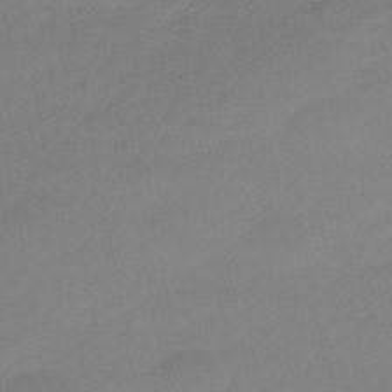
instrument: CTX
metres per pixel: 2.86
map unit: eHb
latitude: -46.1039
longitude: 88.8408
